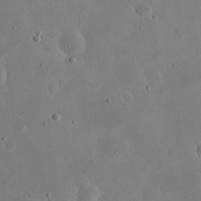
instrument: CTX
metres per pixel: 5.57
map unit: eHh
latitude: 20.9703
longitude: -68.7057
